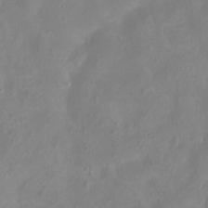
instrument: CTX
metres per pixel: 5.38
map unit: eHh
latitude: -5.4643
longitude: -77.5749
